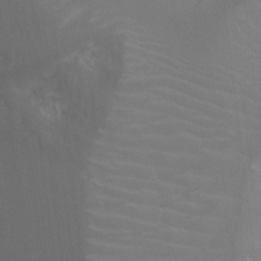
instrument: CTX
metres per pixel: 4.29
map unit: Ht
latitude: -8.5574
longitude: -24.2333
